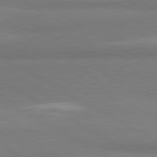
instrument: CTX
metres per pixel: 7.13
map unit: lApd
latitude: 80.7435
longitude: -178.9136
